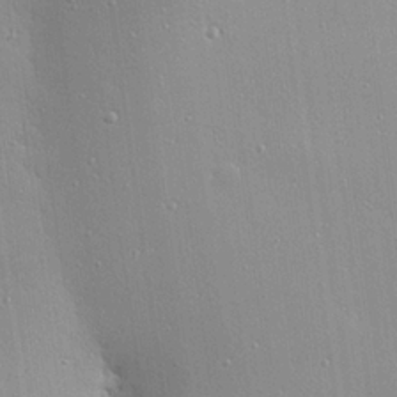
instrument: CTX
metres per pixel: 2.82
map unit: eHh
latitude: 24.4412
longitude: -90.1767
